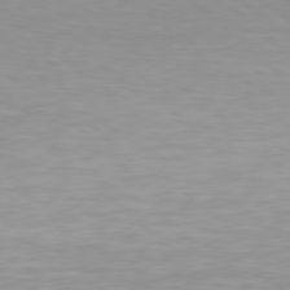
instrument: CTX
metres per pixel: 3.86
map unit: Hpe
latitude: 78.2334
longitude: -137.0648
